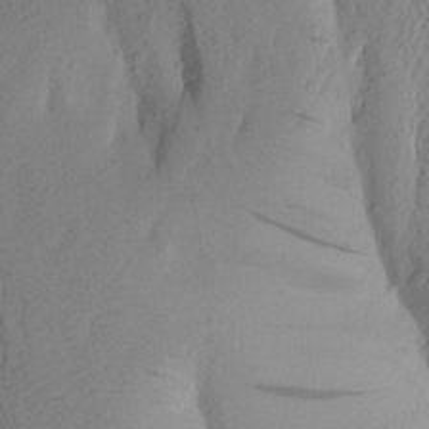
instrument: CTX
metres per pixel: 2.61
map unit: Aa
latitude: 25.2348
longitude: -149.2348
